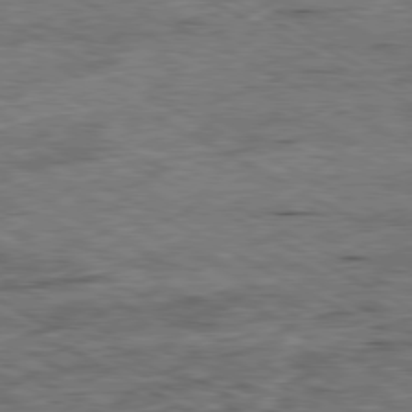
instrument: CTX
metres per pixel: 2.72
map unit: Ap
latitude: -80.5574
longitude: -85.3293
